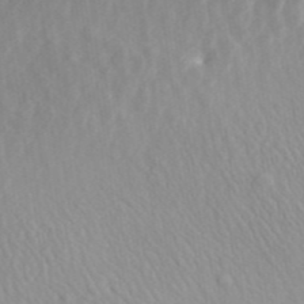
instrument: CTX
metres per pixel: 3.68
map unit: ANa
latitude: 44.5168
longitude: 21.4076
